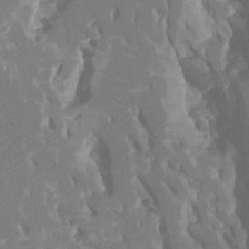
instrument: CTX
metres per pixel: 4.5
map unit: Ht
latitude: -8.1984
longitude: -28.3656
